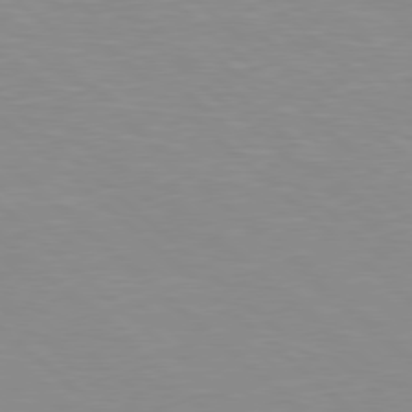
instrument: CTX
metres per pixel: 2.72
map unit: Hpe
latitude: 78.2334
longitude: -176.1389
